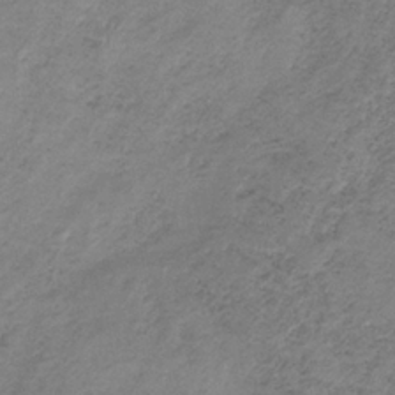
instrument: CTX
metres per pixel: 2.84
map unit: HNb
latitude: -32.7275
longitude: 60.1795
